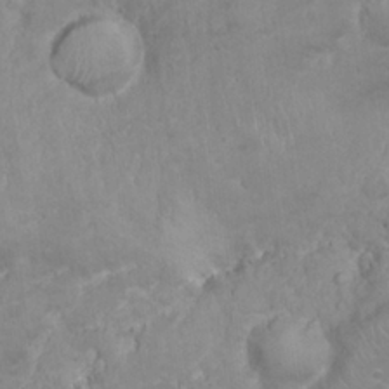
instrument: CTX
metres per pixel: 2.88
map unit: Nhu
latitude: 24.1388
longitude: -59.8583
